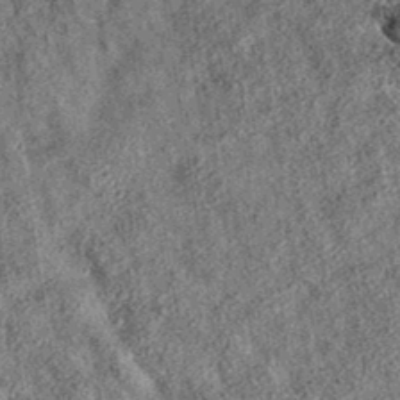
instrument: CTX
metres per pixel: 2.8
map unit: eAb
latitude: 36.1389
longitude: 108.1795
